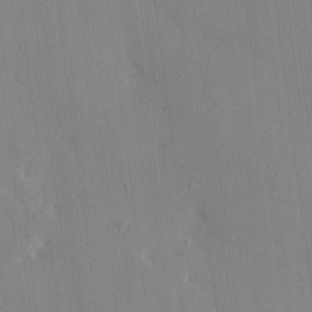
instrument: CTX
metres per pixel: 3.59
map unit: eHh
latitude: -3.9745
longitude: 16.4629
